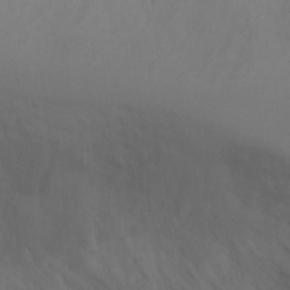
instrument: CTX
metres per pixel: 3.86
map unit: Ht
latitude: 0.7057
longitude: -22.0822
